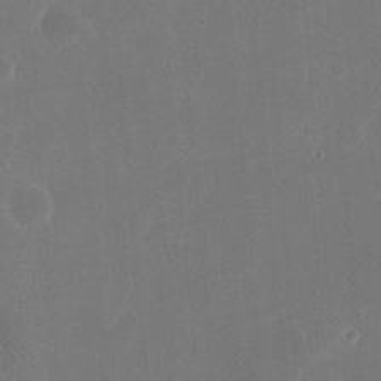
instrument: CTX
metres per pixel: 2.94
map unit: eHh
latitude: 19.8772
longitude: -67.7638
